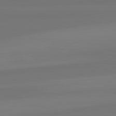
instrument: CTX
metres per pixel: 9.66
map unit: lApd
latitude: 82.2333
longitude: -176.7246
